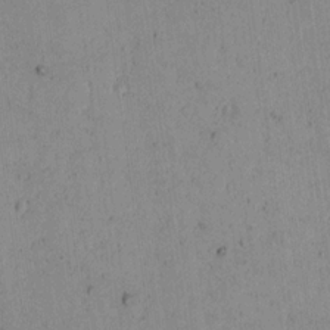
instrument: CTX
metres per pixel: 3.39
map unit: lAvf
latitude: 7.4993
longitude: 169.1431
